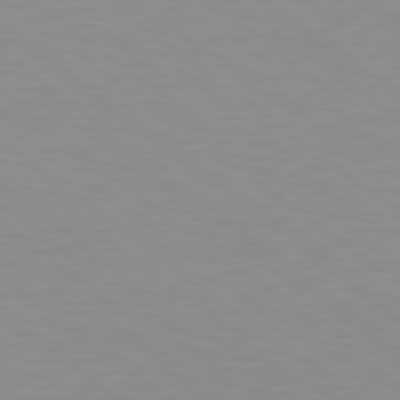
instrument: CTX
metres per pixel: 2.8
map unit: Hpe
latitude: 79.4805
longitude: -128.4412
